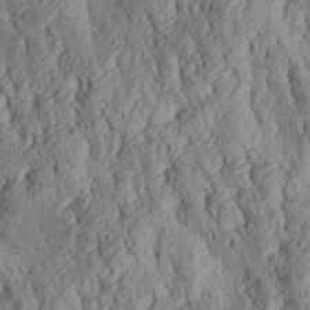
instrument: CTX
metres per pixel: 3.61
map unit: Aa
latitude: 30.3279
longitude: -137.6316
